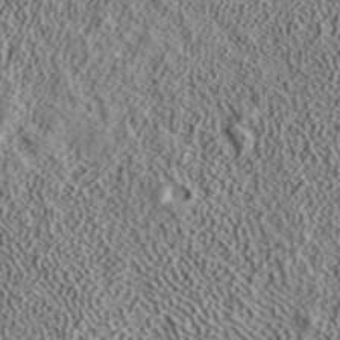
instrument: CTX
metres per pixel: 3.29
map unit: ANa
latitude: 39.5371
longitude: 18.1228
